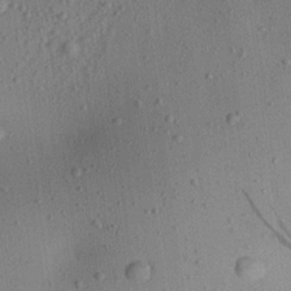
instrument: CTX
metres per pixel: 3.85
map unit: Aa
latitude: 22.1011
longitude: -143.1403
